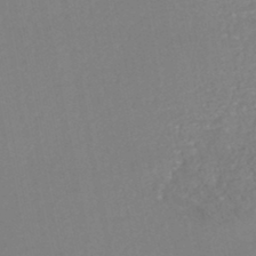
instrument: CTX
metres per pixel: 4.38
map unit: HNhu
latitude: -46.9164
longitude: 97.7856
